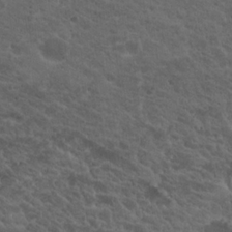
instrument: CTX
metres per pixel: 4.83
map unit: Hto
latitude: 19.5371
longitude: -34.6490
